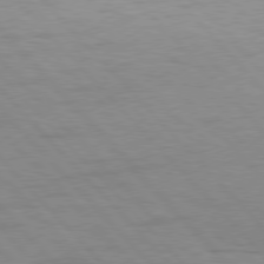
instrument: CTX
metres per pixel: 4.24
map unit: Hpe
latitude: 76.8569
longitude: -154.1200
